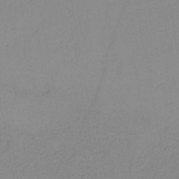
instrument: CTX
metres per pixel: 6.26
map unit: HNb
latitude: -35.4643
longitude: 51.9367
